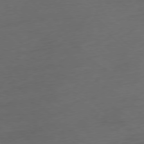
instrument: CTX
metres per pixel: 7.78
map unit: Ap
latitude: -78.1794
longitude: -79.1214
